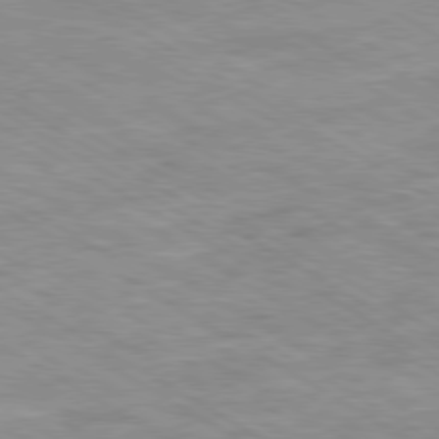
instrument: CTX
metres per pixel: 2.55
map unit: Ap
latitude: -80.5385
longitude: -74.7813
